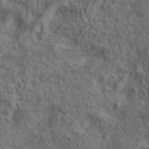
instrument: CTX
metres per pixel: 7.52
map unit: ANa
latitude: 41.5182
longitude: 13.8611
